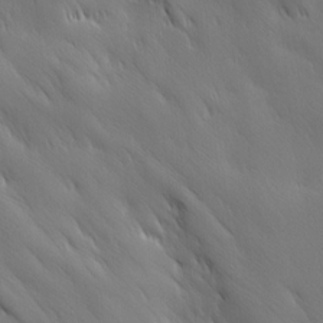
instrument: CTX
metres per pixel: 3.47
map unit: Ave
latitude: 12.5924
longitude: -105.4427
